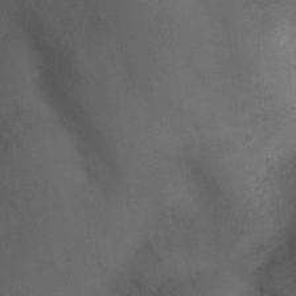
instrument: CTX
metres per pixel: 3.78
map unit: Ht
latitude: 4.3467
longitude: -28.6490
